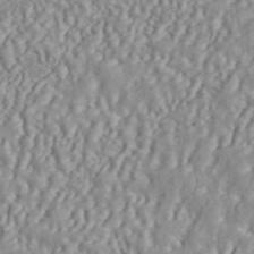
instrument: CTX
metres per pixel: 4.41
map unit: ANa
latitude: 45.5371
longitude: 36.7841
